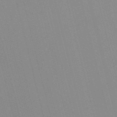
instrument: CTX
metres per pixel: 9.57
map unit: Nve
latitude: -57.2187
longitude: 61.4643
